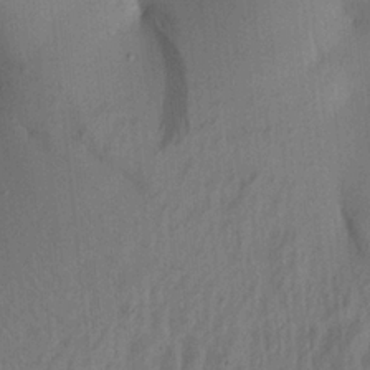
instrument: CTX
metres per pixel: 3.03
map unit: Aa
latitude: 20.1200
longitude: -147.4805
